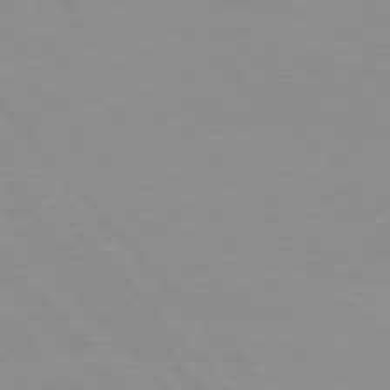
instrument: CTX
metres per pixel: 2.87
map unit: Hpe
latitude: 76.5356
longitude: -155.2159
